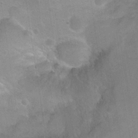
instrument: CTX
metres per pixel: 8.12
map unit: Nhu
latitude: 17.4237
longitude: -32.2334
